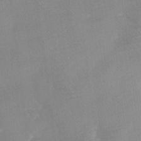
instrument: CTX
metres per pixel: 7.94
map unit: Ave
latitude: 0.0822
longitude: -111.6316
